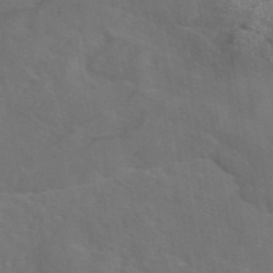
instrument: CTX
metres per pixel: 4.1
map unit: eAb
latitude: 45.8583
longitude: 112.8975
